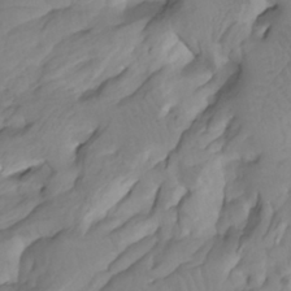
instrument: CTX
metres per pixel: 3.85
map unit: Htu
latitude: -8.3873
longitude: -65.4426
